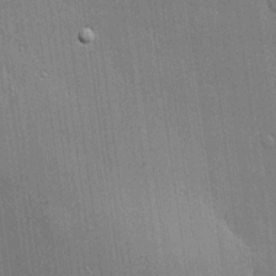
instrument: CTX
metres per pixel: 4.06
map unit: lHvf
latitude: 21.2915
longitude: 142.8408
